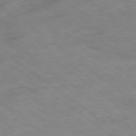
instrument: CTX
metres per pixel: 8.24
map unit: Ap
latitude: -78.8786
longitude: -77.7260
